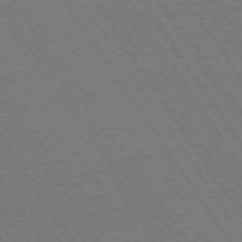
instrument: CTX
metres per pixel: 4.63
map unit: Ap
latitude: -74.1984
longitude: -78.5735
